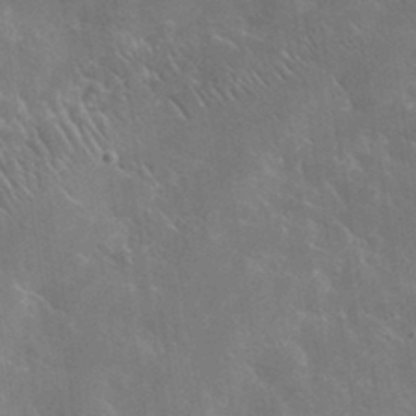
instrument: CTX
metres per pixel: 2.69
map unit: lHvf
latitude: 36.1389
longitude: -92.3089
